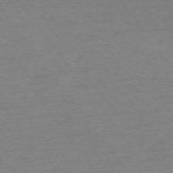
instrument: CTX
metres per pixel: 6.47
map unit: Ap
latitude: -75.0487
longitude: -83.7071
